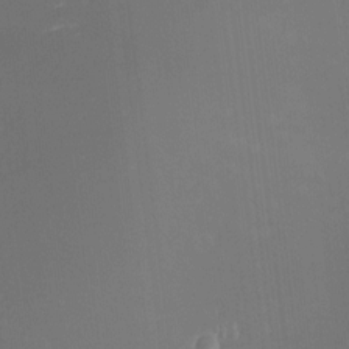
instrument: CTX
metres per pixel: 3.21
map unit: HNhu
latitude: 6.6113
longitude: 8.6896
